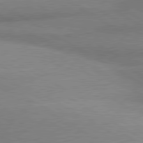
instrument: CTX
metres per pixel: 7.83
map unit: lApd
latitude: 80.4223
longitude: 166.6896
